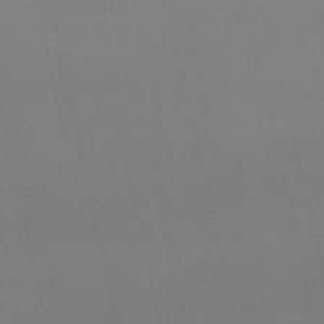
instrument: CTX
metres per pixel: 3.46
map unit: lHb
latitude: -48.2929
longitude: 63.7099
